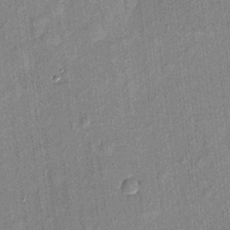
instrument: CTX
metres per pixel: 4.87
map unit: eHh
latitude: 4.7624
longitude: -74.3656
